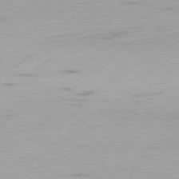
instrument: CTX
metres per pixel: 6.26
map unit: Ap
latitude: -79.0486
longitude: -73.8206
